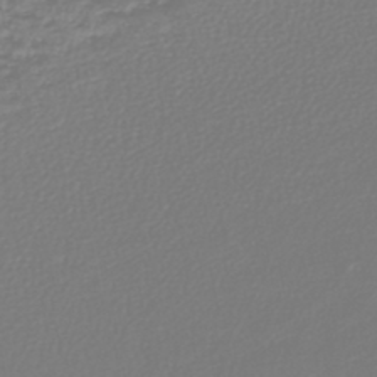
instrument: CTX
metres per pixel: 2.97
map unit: lHb
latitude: -45.2754
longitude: 75.6155
